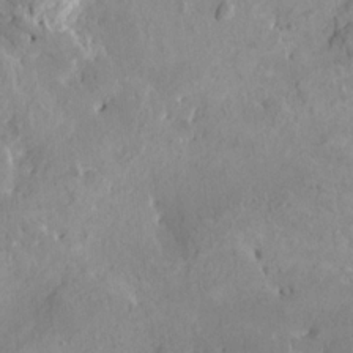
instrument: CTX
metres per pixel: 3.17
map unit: HNhu
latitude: 7.0458
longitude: -1.1970
